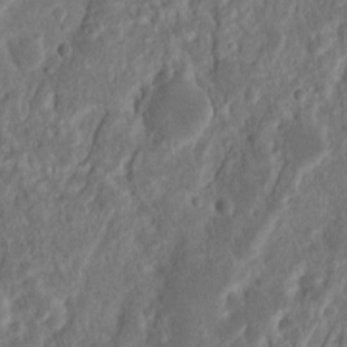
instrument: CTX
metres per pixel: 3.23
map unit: Nhu
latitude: 13.4993
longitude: -73.8395
